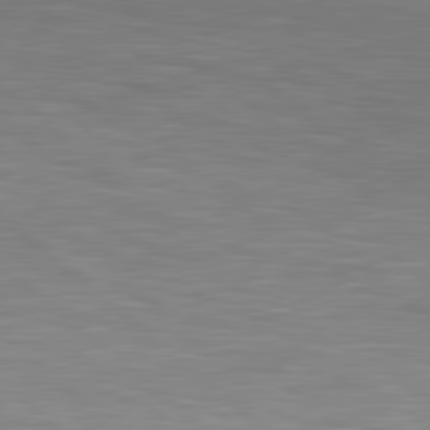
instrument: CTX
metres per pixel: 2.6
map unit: lApd
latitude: 80.1578
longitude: 119.7856
